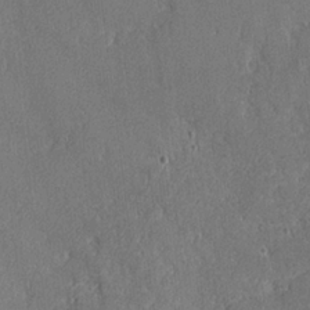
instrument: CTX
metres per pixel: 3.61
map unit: lAvf
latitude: -8.4818
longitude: -113.0458
